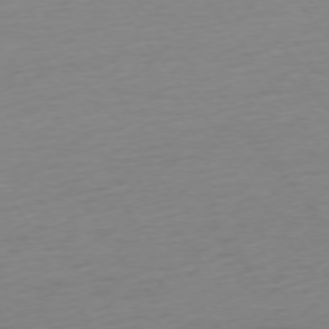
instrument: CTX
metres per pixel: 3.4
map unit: Ap
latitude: -74.8786
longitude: -71.4993
